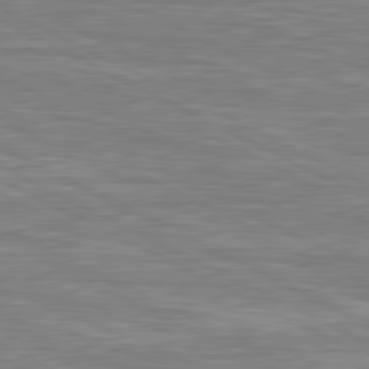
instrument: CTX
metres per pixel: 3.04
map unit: lApd
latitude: 80.7813
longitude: 172.1417
